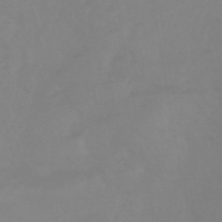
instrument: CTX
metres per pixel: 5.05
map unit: eHb
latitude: -44.5196
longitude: 81.7289
